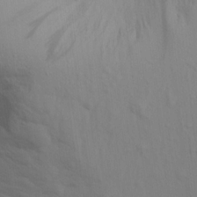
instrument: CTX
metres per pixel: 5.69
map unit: Aa
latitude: 15.9339
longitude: -143.6127
